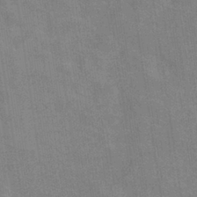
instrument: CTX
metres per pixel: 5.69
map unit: eHb
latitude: -37.1620
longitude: 76.5385
